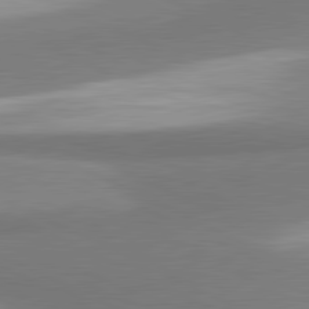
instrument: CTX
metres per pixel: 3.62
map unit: lApd
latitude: 81.1970
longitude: 166.9164
